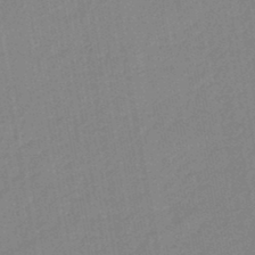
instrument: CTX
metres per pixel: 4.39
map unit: lHb
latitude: -45.0298
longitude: 73.0486
